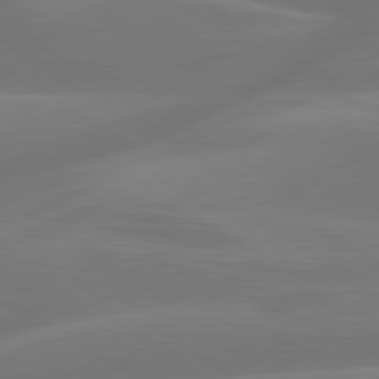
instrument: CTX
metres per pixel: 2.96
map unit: lApd
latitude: 79.9906
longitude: -150.1389
